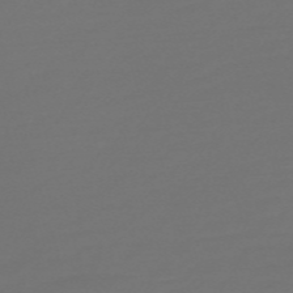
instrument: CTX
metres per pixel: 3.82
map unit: Nve
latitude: -58.8030
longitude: 56.7463
